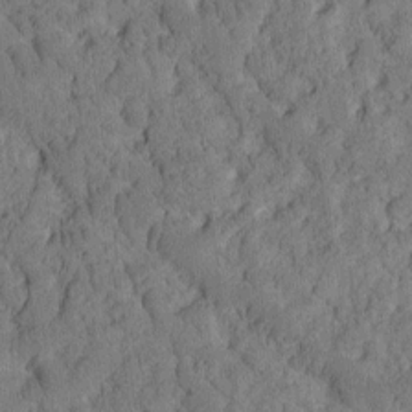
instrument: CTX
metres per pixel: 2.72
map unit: Htu
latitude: -3.4265
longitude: 172.7085
